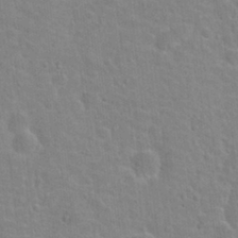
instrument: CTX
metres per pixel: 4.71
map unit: Hto
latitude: 21.6316
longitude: -47.6127
